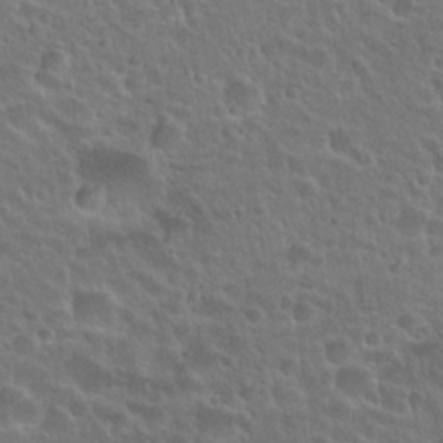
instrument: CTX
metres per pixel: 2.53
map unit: Hto
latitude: 25.8961
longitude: -50.4223
